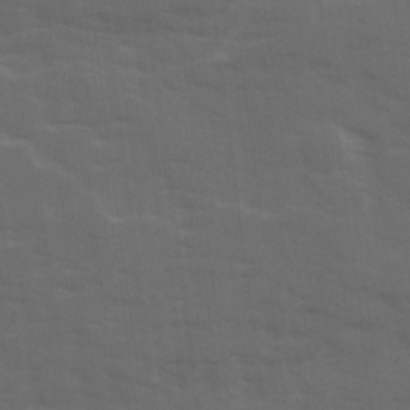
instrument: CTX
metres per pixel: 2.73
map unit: Ave
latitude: 18.7057
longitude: -130.5168
